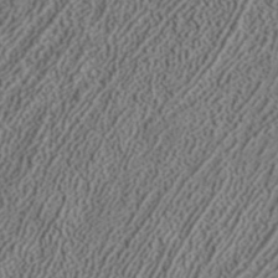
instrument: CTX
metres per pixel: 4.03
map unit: ANa
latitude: 37.8017
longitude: 20.0283
